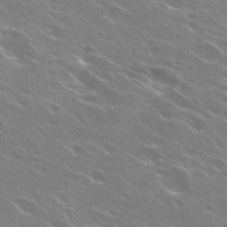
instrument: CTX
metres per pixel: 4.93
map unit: Hto
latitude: 27.1025
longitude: -41.1403
